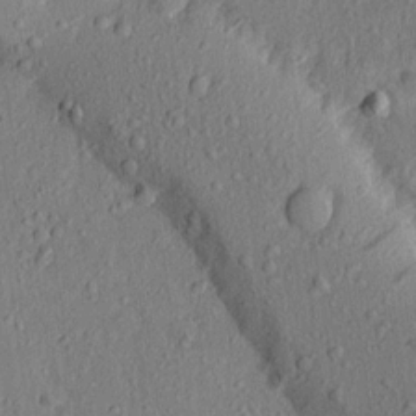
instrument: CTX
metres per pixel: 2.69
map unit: Ave
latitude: 15.8962
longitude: -104.9703
